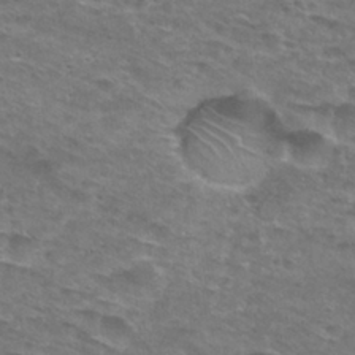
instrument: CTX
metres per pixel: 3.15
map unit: Nhu
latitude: 28.7435
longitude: -49.1592
